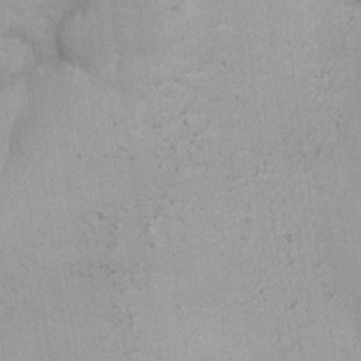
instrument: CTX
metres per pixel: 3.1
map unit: Ave
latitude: -11.1242
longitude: -120.5924
